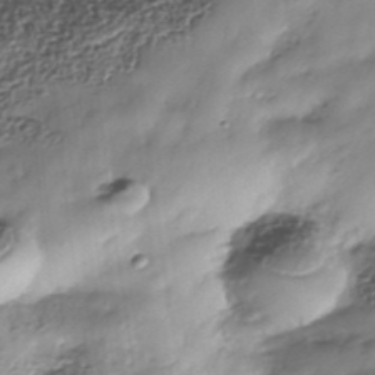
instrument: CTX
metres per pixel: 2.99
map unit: Nhe
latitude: -38.1039
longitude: -148.3845
